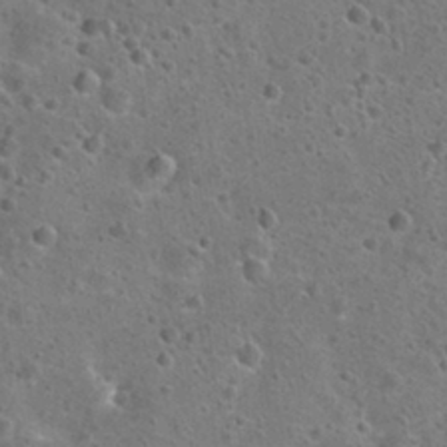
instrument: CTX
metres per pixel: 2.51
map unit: Hto
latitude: 23.0458
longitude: -48.1767
